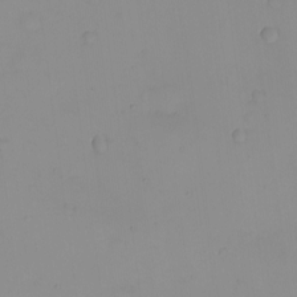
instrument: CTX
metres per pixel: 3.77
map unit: eHh
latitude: -9.5777
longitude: -66.3278
